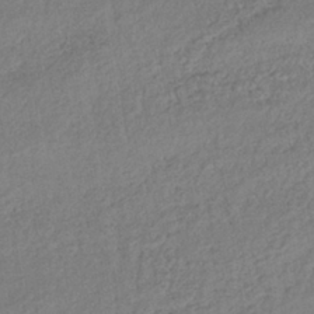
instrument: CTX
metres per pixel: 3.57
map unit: lHb
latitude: -38.4251
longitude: 68.5762
